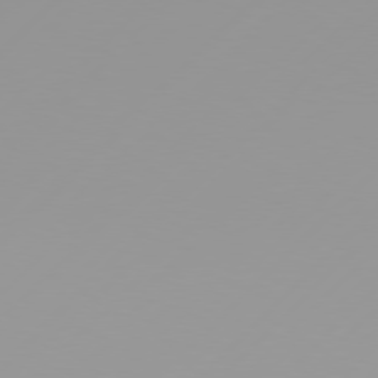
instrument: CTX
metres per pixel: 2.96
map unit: Hpe
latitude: 77.6694
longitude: -138.8002
